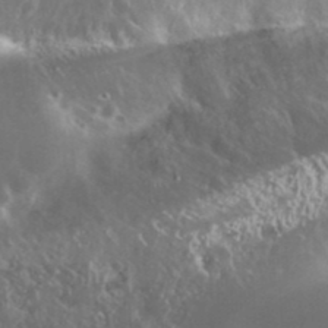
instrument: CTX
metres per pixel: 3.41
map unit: Nhu
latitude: 25.6127
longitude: -59.2915
